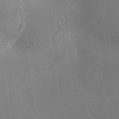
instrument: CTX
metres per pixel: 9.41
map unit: Aa
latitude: 33.3482
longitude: -133.9528
